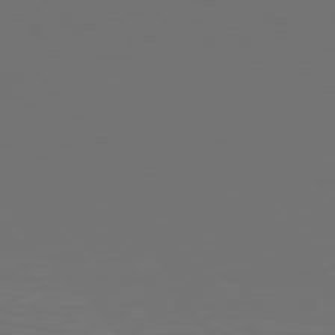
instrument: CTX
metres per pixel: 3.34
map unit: Hpe
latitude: 76.2711
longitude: -141.8205
